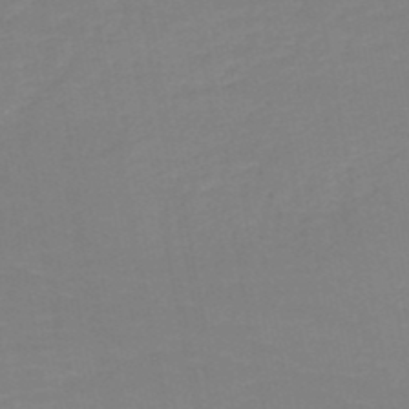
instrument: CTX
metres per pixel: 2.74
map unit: HNb
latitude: -50.1606
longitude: -50.2333
